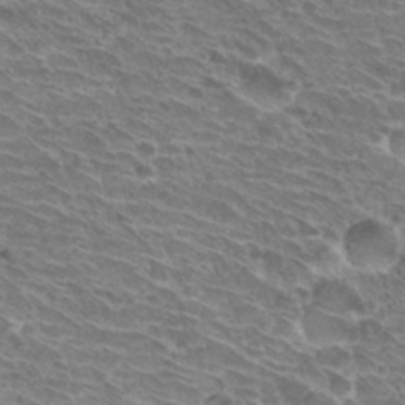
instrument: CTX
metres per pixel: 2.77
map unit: Hto
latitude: 30.7247
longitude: -42.3656
